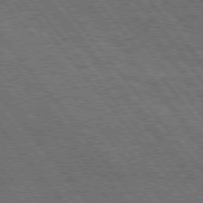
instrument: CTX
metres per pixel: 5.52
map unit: Hpe
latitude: 75.5938
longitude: -139.9717
